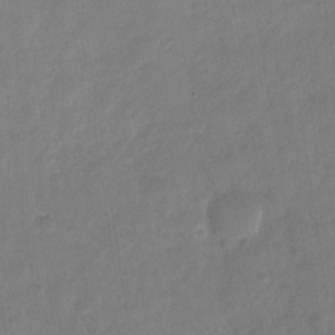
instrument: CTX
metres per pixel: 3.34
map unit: Nhu
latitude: -29.1431
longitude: -62.5357
